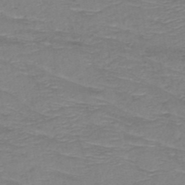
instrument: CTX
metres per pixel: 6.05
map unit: HNb
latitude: -49.0676
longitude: -52.0444
